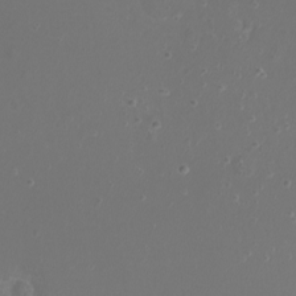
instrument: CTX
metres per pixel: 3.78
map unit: eHh
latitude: -7.2943
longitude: -75.0647
